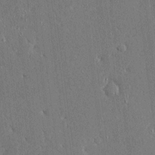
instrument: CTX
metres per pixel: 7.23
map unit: Ave
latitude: 16.4601
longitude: -140.1577
